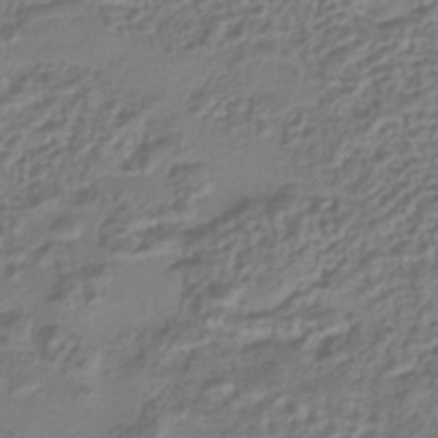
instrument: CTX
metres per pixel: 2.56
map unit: HNhu
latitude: -42.5762
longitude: 106.9353
